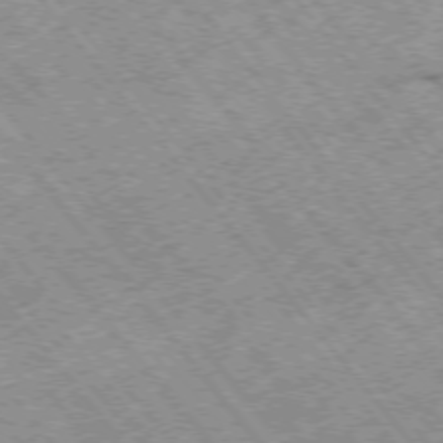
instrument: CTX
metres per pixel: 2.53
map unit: Hpe
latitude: -75.3888
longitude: -18.1955
